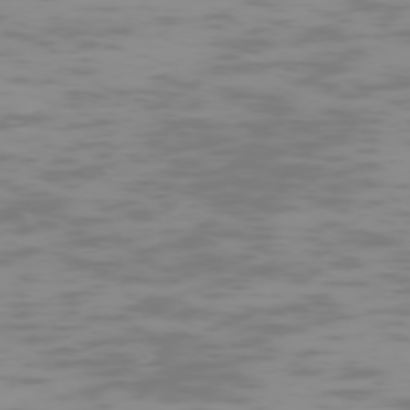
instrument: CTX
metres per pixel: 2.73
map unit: Hpe
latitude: -74.2929
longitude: 6.5951
